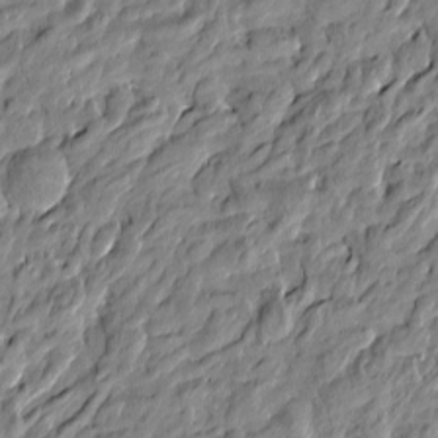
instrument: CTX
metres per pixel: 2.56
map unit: Htu
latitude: -5.4076
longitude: 178.0850
